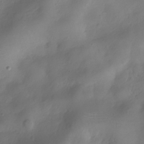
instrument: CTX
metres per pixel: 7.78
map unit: Hve
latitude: -31.8611
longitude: 95.0297
